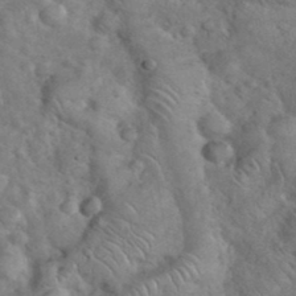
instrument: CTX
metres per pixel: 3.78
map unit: eHh
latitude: 37.5938
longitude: -64.2145
